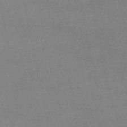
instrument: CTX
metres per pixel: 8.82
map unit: lHb
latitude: -46.3495
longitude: 61.5210
